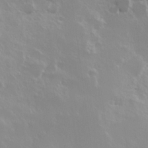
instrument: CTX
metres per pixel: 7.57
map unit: Hve
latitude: 24.0633
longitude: 145.5588
